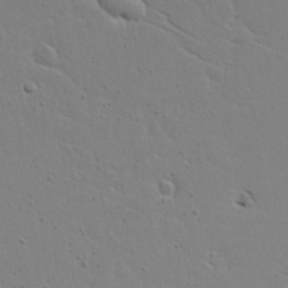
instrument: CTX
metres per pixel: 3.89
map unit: Aa
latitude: 17.0081
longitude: -125.5749
